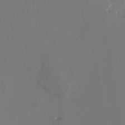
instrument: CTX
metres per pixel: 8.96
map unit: HNhu
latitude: 8.2145
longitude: -0.8758
